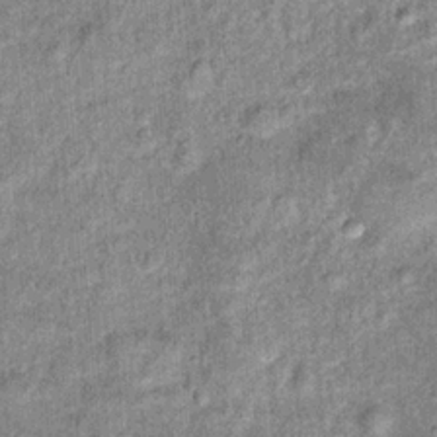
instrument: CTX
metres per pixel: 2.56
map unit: Hto
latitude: 15.5372
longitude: -34.9135
